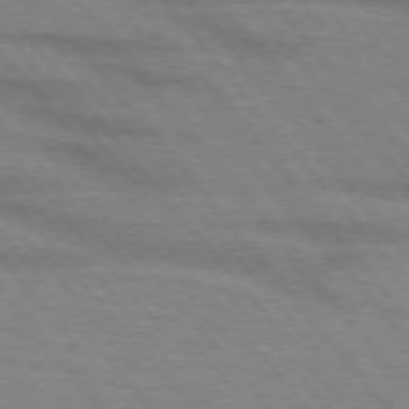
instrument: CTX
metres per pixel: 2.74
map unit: lApd
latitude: 76.1389
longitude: -83.6693
